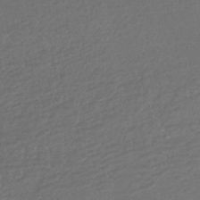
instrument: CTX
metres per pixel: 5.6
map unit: HNhu
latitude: -43.5210
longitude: 98.2361
